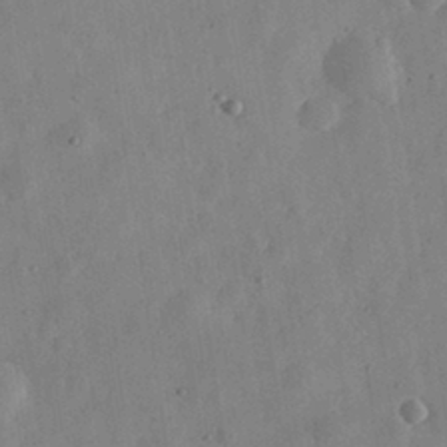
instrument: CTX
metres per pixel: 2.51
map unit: eHh
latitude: 30.4034
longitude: -75.5371
